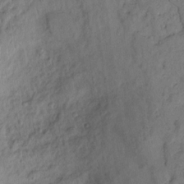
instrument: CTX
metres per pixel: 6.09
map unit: Htu
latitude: 2.2333
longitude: -178.8758
